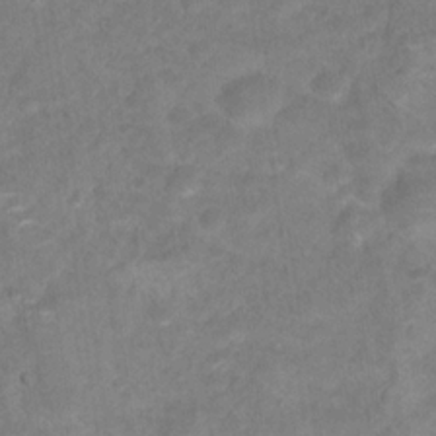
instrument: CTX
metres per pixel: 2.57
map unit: Hto
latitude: 18.4790
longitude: -38.9514
